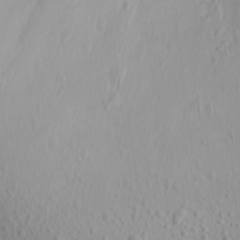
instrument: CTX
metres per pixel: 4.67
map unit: Aa
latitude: 18.7624
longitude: -144.1011
